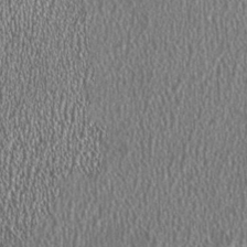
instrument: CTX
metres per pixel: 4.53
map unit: HNhu
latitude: 0.0444
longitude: 0.2362
